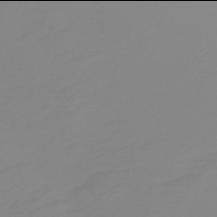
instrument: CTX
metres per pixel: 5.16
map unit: HNb
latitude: -54.0094
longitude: -33.5560
